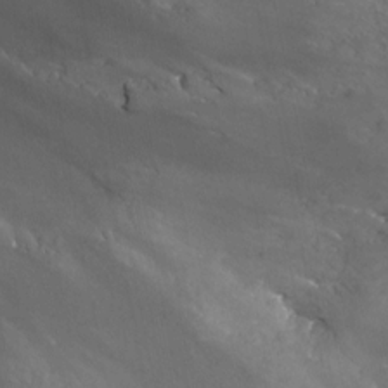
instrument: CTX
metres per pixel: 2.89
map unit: Nhu
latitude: -13.2187
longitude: -51.8961
